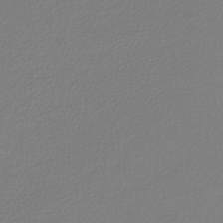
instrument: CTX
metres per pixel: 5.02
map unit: lHb
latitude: -42.4440
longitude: 70.5952
